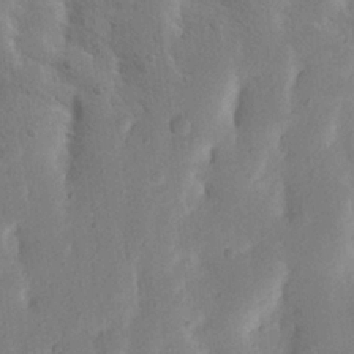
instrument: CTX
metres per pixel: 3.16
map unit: Nhu
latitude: 20.0444
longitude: -74.6302
